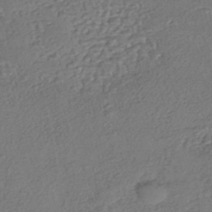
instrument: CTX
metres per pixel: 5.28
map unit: eHh
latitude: -43.0108
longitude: 122.8408
